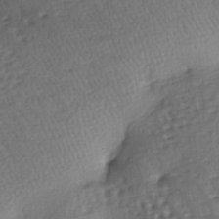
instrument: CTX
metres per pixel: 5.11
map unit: lAa
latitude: -7.1242
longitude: -126.1767
